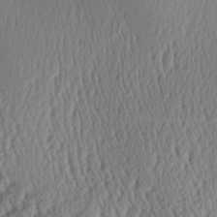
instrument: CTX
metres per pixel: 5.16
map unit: Aa
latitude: 29.6694
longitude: -135.4993
